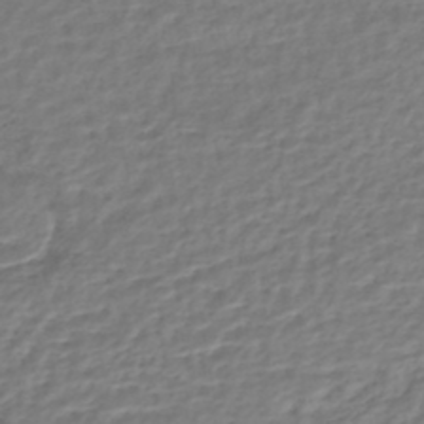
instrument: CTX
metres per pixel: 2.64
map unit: HNhu
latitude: -45.2565
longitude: 102.8030
